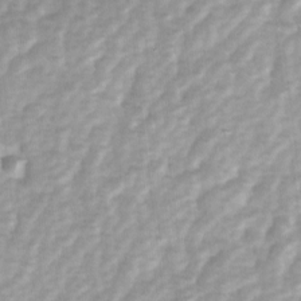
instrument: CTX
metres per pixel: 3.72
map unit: Ave
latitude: 1.3670
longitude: -112.4034
